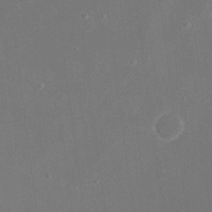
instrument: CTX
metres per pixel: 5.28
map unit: eHh
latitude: 17.9717
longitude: -70.4601
